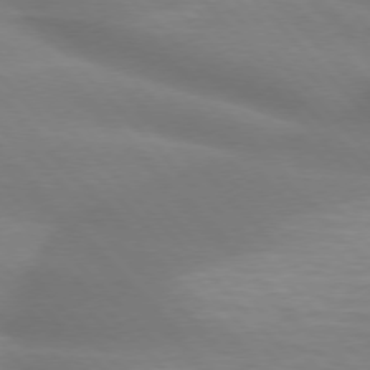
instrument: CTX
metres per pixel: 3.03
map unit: lApd
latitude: 75.2915
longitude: -61.4804
